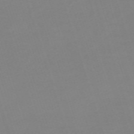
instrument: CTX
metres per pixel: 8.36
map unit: eHh
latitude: -63.1620
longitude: 49.3510
